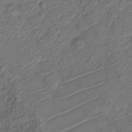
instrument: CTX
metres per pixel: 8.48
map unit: Nve
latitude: -20.0094
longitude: 105.6533
